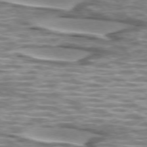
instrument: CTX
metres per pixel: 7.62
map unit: lApd
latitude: 74.3278
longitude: -57.0647
